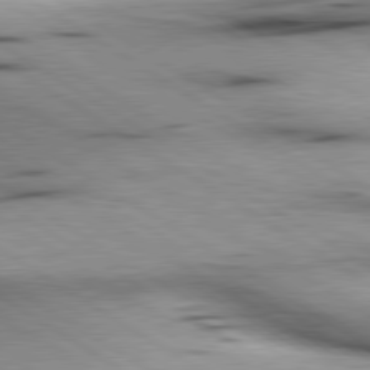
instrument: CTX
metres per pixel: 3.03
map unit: lApd
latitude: 80.3089
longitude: 159.2187
